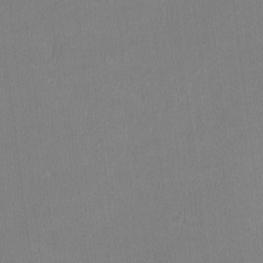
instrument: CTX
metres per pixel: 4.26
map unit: lHvf
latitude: -11.4454
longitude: -100.2334
